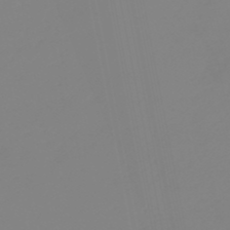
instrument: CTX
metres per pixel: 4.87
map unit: eHb
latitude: -49.1809
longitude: 85.3887
